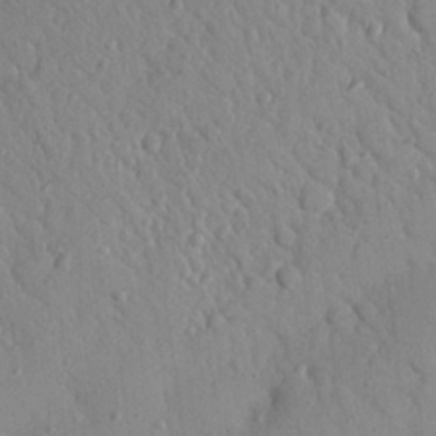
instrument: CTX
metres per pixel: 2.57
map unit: Nhu
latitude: 22.6679
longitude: -75.9150
